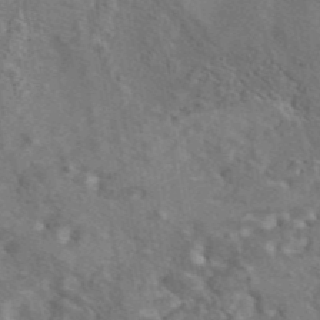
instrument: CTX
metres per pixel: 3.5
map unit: eAb
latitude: 43.2159
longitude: 110.6329
